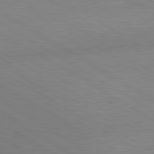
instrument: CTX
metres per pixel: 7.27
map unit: lApd
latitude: 80.5168
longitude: 126.2928
